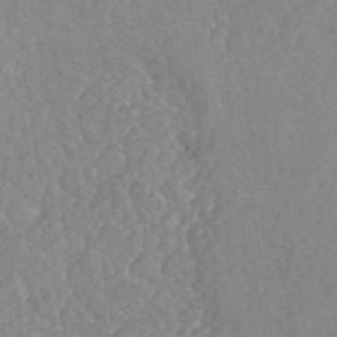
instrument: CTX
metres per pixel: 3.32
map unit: Nhu
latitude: 26.1200
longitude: -56.2522
